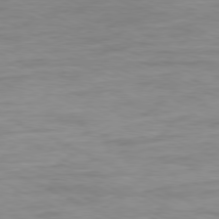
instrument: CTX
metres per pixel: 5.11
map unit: Ap
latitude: -80.1228
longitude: -104.7813
